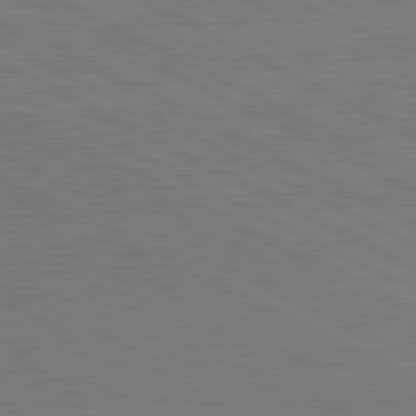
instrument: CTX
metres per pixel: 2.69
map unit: lApd
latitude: 80.9703
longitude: -127.4238
